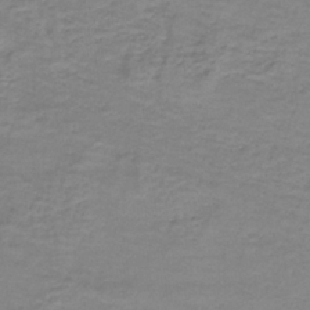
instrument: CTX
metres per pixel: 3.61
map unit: eAb
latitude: -36.9163
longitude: 53.1431
